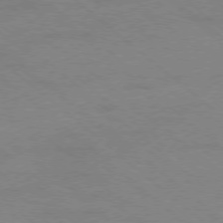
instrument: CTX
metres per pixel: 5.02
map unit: Ap
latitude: -78.6518
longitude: -55.5371
